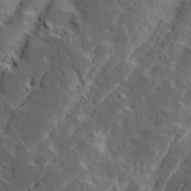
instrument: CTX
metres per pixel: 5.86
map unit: Ave
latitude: 15.3482
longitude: -138.3845
